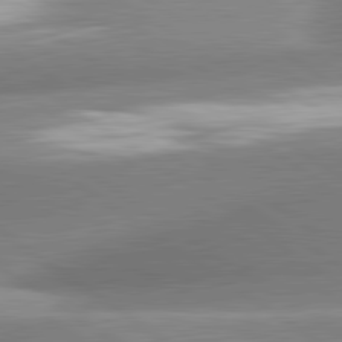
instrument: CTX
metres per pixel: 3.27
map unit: lApd
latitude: 81.3293
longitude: -157.8016
